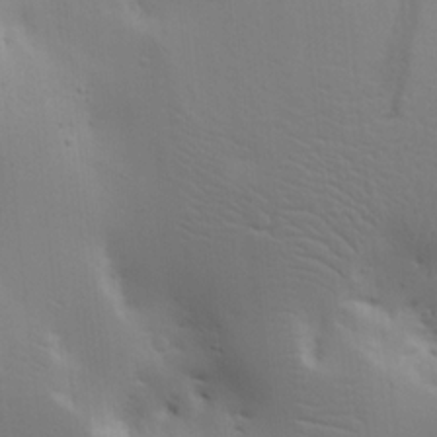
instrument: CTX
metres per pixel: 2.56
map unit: Ave
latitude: 17.0081
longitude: -139.0458
